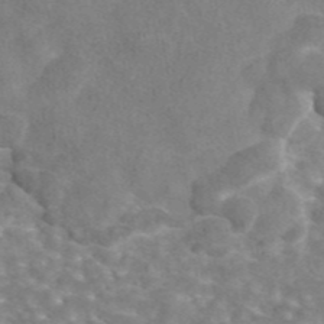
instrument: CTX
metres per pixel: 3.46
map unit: eAb
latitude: 44.9702
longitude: 106.9542
